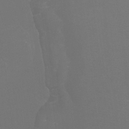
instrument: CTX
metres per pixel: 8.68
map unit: Htu
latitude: -7.2376
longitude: -32.9325
